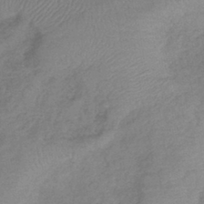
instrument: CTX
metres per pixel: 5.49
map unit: lHb
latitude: -41.5777
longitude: 80.5763
